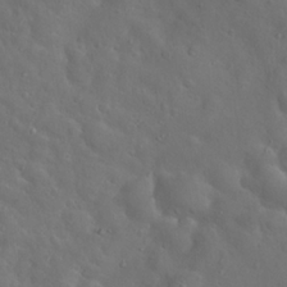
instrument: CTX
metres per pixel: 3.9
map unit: Hto
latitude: 18.0633
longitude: -53.5560
